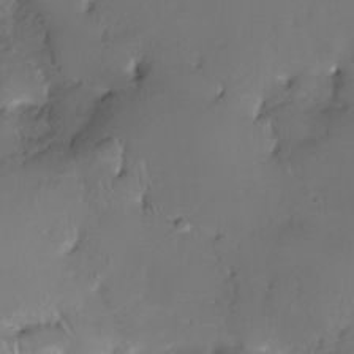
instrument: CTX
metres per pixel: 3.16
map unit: Nhe
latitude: -26.9352
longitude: -110.9703
